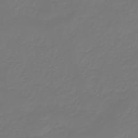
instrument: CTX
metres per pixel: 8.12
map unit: eHb
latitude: -46.7841
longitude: 82.7274
